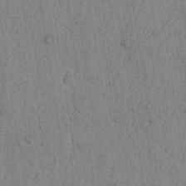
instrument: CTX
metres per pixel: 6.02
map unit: lAvf
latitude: 5.5371
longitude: 164.7086
